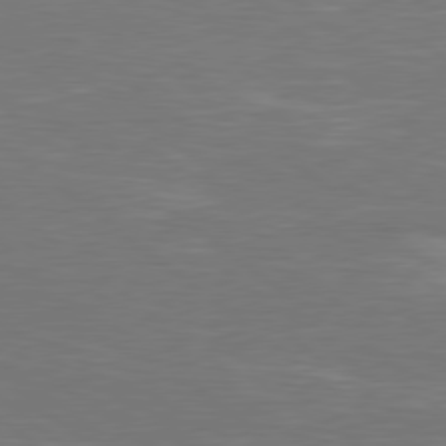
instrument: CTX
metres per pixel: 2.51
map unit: Hpe
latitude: 78.6491
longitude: -126.4223
